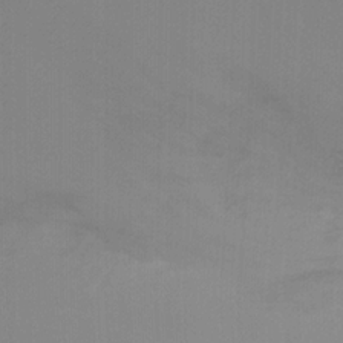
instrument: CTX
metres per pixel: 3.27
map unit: Ht
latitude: -5.6533
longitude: -26.5168
